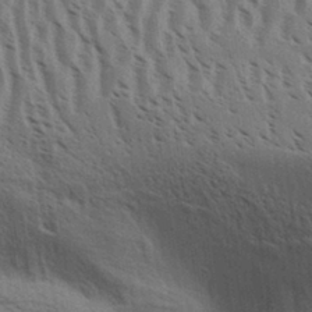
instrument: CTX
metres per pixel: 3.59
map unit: Aa
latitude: 31.4238
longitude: -140.1955
